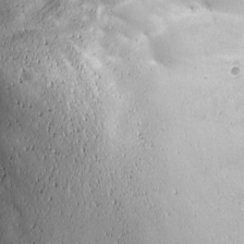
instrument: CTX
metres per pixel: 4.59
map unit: Ave
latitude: -7.0108
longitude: -121.2537
